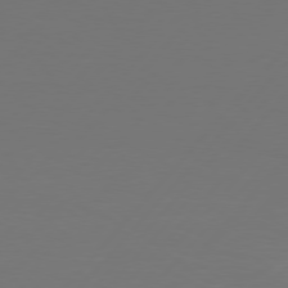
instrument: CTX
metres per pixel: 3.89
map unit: Hpe
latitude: 76.8380
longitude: -138.3845
